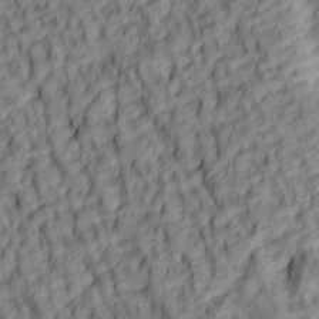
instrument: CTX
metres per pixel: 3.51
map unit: lAa
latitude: 5.4237
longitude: -116.4034
